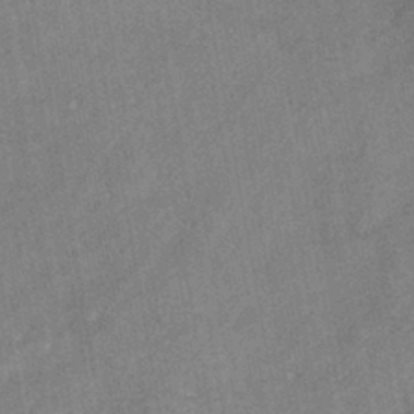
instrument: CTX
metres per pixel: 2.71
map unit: HNhu
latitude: -41.4454
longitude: 91.7478
